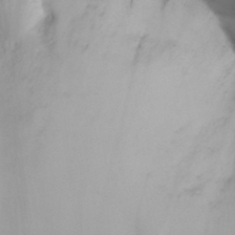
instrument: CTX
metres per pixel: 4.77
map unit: ANa
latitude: 35.9717
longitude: 14.6708
